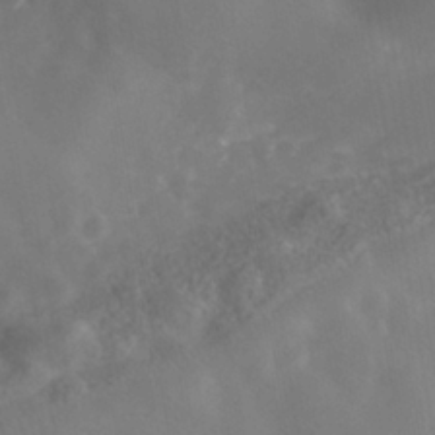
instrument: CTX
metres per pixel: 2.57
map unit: Nhe
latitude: -40.5007
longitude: -99.6316
